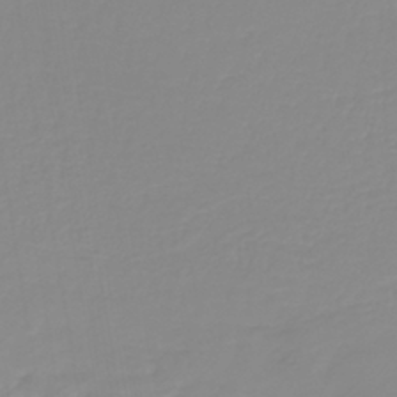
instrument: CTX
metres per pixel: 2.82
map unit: lHb
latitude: -40.6896
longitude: 60.1228
